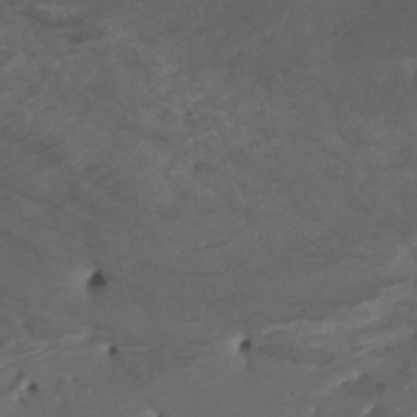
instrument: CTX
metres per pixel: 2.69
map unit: Nhu
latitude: -9.6533
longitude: -76.1389
